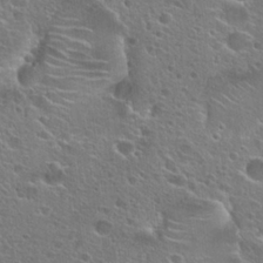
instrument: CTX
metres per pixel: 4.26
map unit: Hto
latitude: 25.0269
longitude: -44.9891
